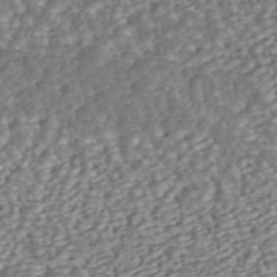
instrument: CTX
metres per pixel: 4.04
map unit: ANa
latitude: 45.6883
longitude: 37.1998
